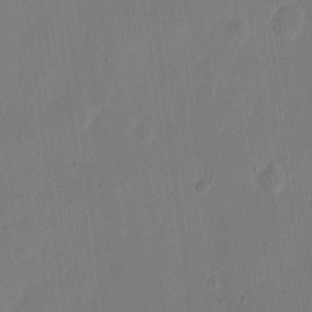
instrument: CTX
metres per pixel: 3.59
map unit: eHh
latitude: 9.1970
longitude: -68.2145
